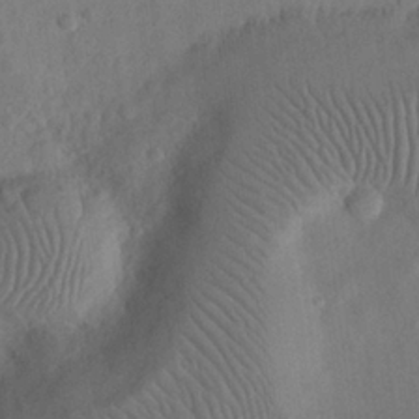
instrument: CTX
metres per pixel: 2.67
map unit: eHh
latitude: 25.3481
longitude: -66.4034
